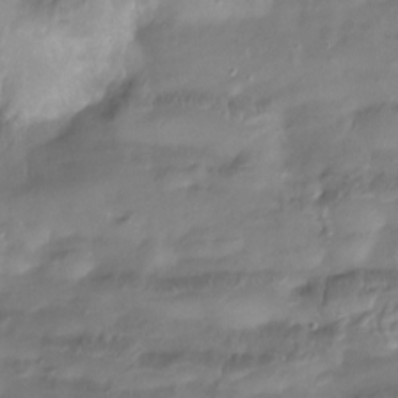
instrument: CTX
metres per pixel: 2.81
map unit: Htu
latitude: -14.4251
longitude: -45.1025
